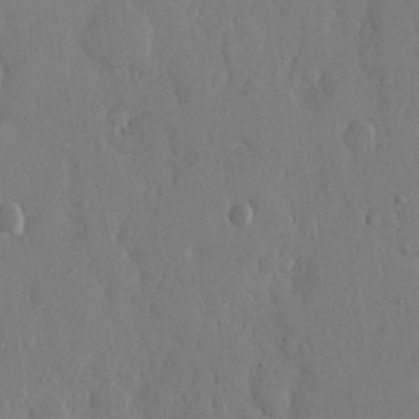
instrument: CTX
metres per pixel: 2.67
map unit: eHh
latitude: 15.1593
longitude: -69.8961
